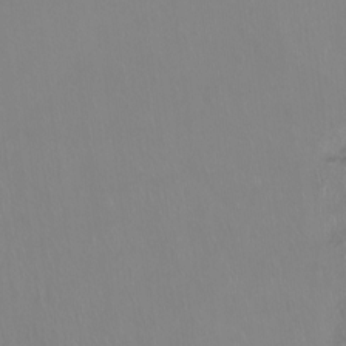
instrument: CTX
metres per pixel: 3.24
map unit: Ht
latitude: -14.4818
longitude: -44.4034
